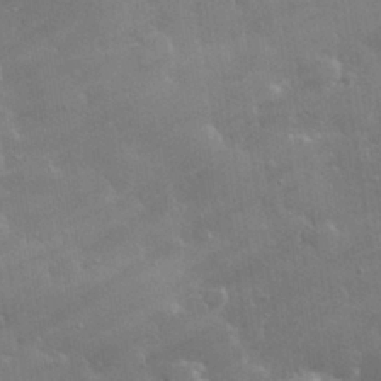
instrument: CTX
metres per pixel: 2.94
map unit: lHvf
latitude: 31.8206
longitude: -93.6127
